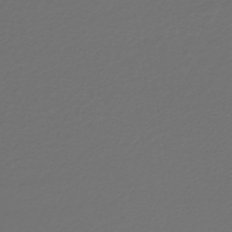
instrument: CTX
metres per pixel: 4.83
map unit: HNb
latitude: -47.8800
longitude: 55.4455
